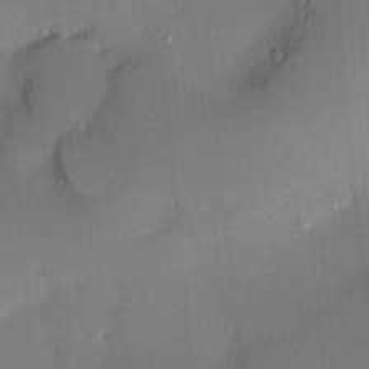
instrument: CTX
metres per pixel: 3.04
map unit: Nve
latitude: -8.3117
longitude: 175.1242
